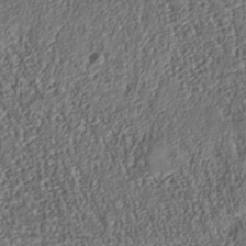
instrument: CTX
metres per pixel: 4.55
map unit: Nhu
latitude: -37.6532
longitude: -80.7057
